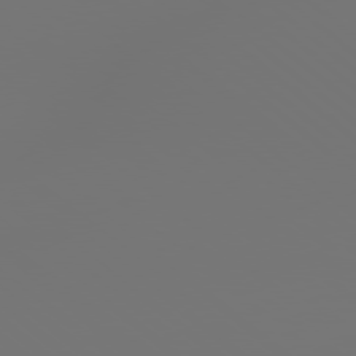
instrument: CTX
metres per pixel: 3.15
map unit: lApd
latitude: 78.8758
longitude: 178.0850
